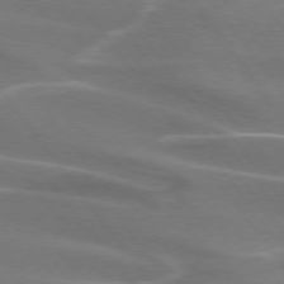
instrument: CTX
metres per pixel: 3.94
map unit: lApd
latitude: 74.5546
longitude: -62.8191
